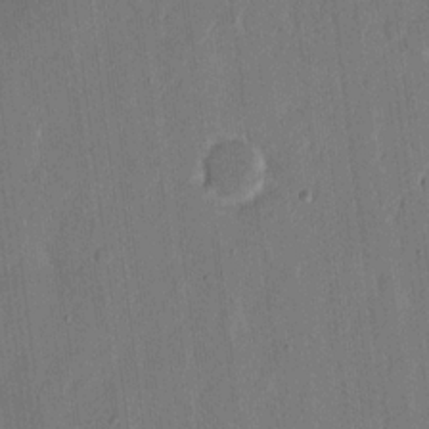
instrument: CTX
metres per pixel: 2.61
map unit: eHh
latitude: 15.5560
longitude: -69.5560
